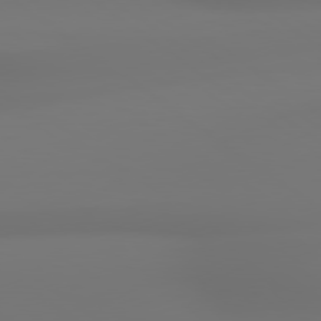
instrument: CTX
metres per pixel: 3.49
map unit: lApd
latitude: 79.0081
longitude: -136.8569
